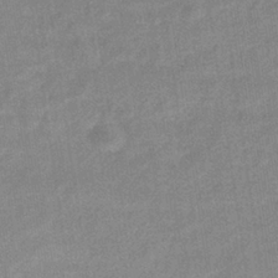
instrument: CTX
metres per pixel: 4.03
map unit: eHb
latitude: -35.8611
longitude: 73.3509
